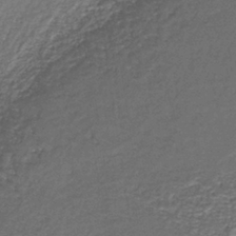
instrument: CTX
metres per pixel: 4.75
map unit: HNb
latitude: -36.8408
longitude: 51.1998
